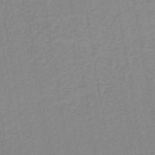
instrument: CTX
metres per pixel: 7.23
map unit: lHb
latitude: -41.5399
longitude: 62.7463
